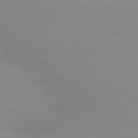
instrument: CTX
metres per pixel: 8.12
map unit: lApd
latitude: 80.2900
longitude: -147.1970
